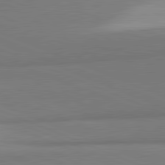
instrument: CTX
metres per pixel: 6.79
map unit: lApd
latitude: 81.8394
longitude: 160.5007
